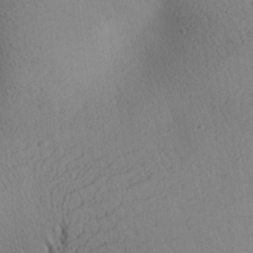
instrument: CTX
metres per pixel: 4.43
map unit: Aa
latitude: 26.6680
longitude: -142.7624
